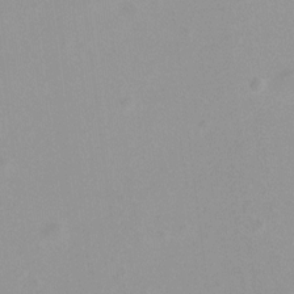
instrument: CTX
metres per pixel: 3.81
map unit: Hto
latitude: -8.4251
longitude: -42.2901
